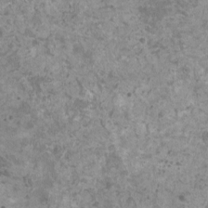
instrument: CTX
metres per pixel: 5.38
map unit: HNhu
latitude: 0.7624
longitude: 0.9164
